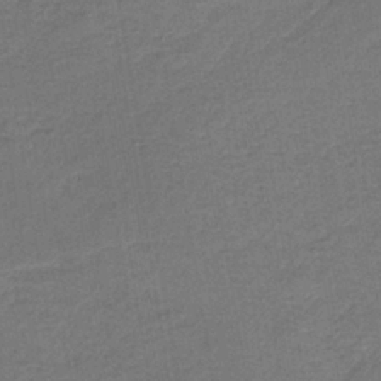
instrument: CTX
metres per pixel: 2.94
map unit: lHb
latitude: -34.9353
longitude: 62.5196
